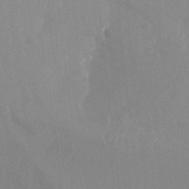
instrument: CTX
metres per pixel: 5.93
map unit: Nhu
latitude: -13.4455
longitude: -65.9340
